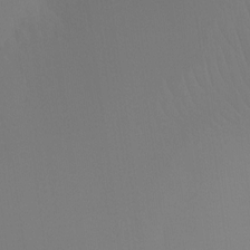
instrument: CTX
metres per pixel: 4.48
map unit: Ht
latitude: -7.5021
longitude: -30.6302
